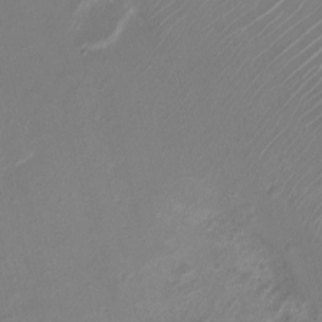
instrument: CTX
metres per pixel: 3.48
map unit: Nhu
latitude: 4.5357
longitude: -16.4790
